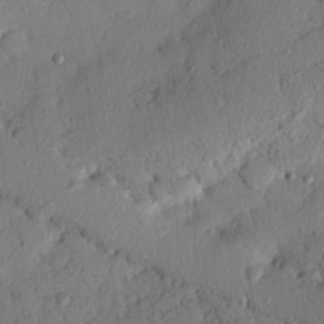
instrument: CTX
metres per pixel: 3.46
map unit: Nhu
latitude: 21.0459
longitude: -78.2334
